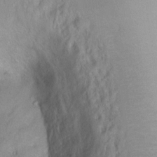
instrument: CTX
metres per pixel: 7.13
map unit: Ht
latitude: -1.6722
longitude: -33.0836
